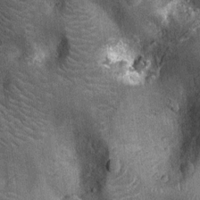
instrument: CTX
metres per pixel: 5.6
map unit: Ht
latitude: -12.5385
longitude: -21.3293
